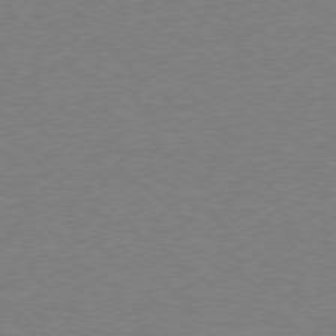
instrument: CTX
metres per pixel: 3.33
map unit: Ap
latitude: -78.3117
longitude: -82.6301
